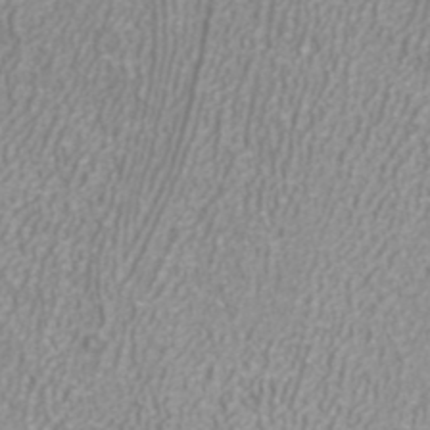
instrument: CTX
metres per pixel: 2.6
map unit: ANa
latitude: 40.4034
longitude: 24.5385
